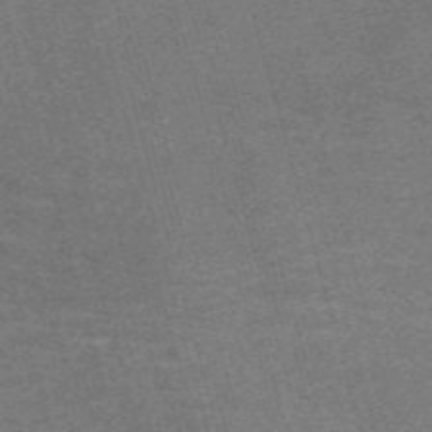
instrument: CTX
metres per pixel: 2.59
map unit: Nve
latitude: -59.2186
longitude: 64.0283
